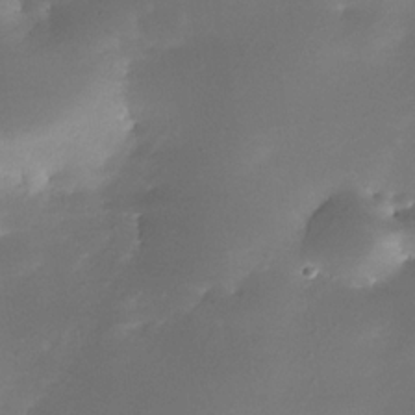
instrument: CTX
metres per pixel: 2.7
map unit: Nhe
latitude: -33.6344
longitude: -117.2726
